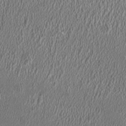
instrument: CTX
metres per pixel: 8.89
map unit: HNhu
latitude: 0.1577
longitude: 0.5952
